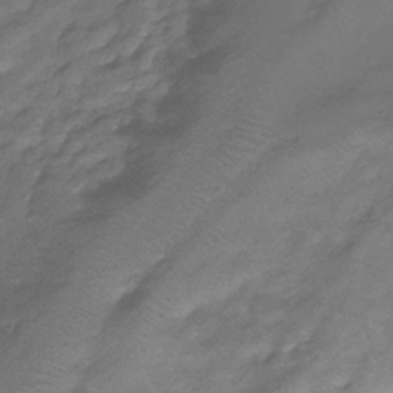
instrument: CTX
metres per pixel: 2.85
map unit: eHb
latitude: -34.5385
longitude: 80.2362
